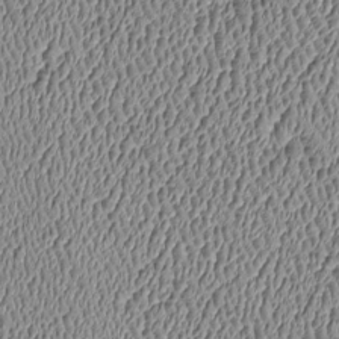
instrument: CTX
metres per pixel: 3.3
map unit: Htu
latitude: -6.7652
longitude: 156.8219
